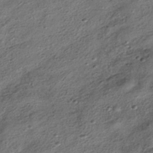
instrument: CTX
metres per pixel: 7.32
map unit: HNhu
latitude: -41.8422
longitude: 105.9367
